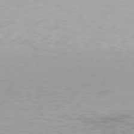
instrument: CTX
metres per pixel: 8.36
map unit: Hpe
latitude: 78.0822
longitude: -135.5938
